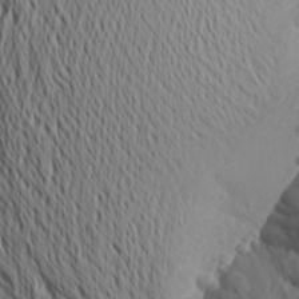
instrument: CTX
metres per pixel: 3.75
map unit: Aa
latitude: 25.4048
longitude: -146.2334
